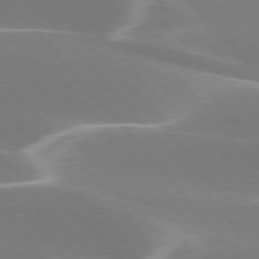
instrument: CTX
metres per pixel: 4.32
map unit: lApd
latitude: 75.9528
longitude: -63.5371
